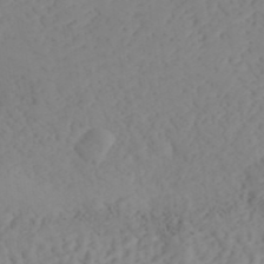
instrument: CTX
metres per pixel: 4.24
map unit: ANa
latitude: 40.9702
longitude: 53.1620
